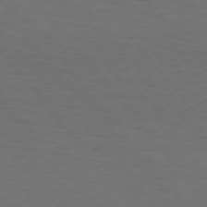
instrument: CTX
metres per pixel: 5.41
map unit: Hpe
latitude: 75.7828
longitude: -131.5749
